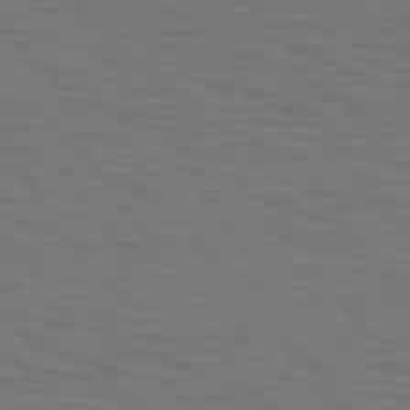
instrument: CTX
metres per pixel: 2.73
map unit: Hpe
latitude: 75.5371
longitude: -132.1956
